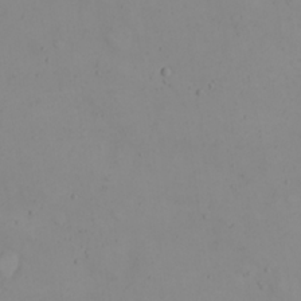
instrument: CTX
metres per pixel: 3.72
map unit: eHh
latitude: 22.0822
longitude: -63.6505
